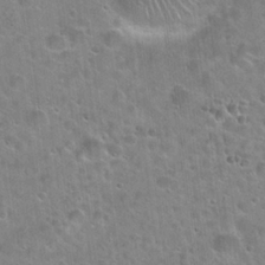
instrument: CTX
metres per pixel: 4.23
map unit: Hto
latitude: 21.8773
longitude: -53.6883
